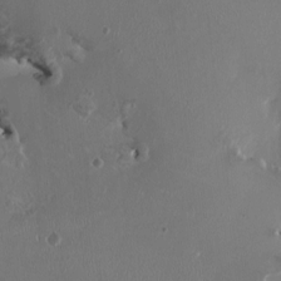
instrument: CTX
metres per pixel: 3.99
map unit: HNhu
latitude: 1.5371
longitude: -4.5546
